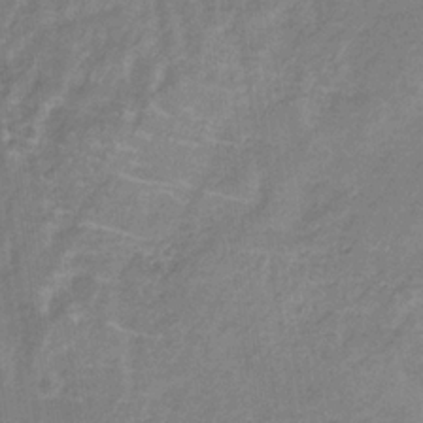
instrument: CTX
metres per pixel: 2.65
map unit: HNb
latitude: -32.8030
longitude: 59.4832
